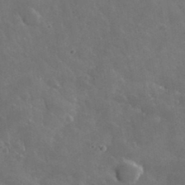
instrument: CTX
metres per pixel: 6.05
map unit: lHvf
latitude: 36.6869
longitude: -90.5924
